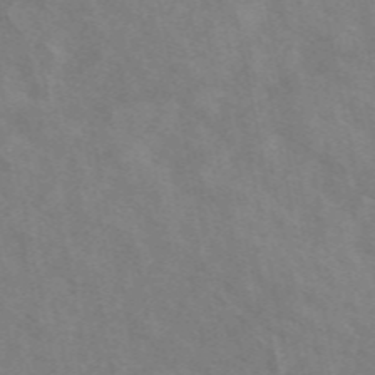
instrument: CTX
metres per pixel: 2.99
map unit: eAb
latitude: 50.3467
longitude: 118.1984
